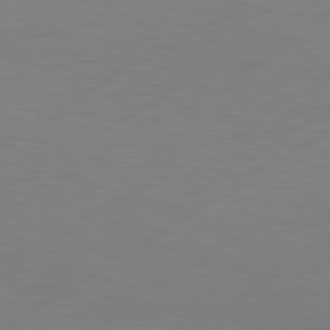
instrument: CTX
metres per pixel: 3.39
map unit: Hpe
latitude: 78.8191
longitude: -127.6694
